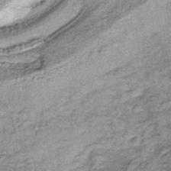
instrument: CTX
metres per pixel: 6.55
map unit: lHb
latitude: -39.2187
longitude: 64.0094
